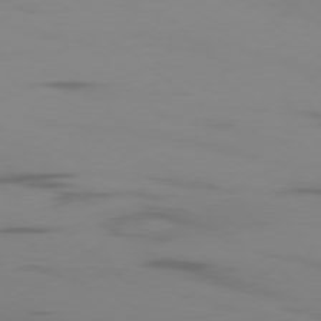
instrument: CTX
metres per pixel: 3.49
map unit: Ap
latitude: -77.9178
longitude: -65.8583
